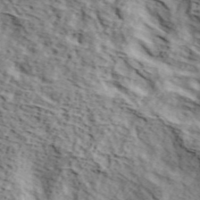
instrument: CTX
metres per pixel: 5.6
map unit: lHvf
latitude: 37.5371
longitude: -86.9325
